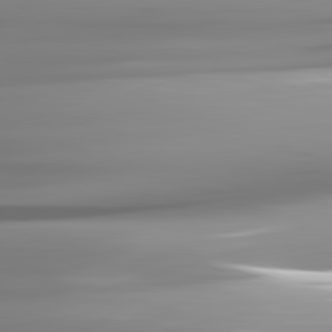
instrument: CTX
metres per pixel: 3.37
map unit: lApd
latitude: 82.3467
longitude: -143.3293
